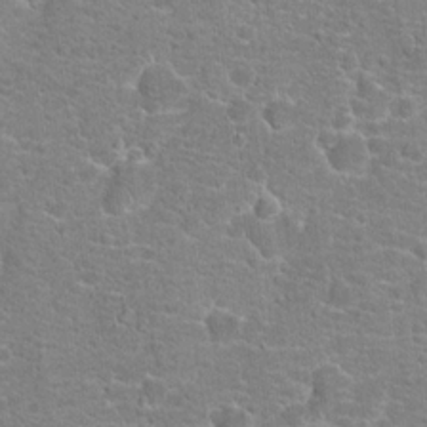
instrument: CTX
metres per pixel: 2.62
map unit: Hto
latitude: 18.5545
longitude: -41.3103
